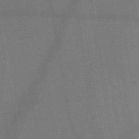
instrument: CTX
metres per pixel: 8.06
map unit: HNb
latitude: -47.1431
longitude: -39.9528
